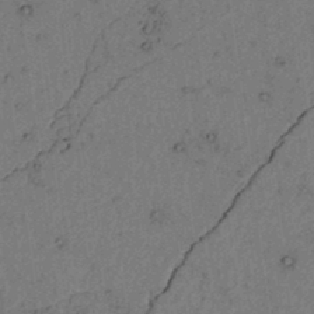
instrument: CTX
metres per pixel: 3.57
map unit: lAvf
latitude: 4.2522
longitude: 158.9919
